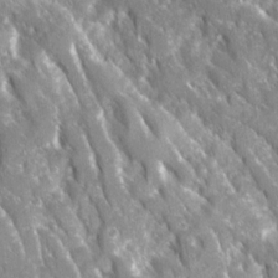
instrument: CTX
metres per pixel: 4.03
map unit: Ave
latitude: 16.1200
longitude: -131.2915
